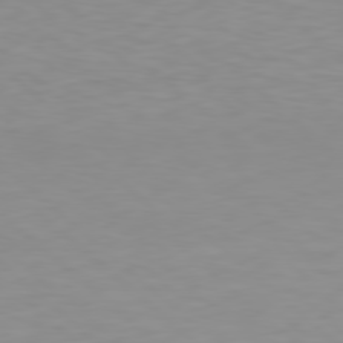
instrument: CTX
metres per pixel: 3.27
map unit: Hpe
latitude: 78.3279
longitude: -168.8380
